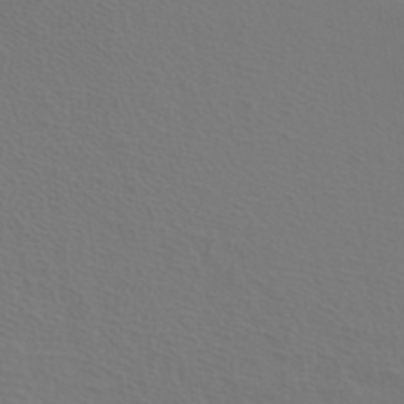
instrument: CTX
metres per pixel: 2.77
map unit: ANa
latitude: 39.4993
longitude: 20.5573
